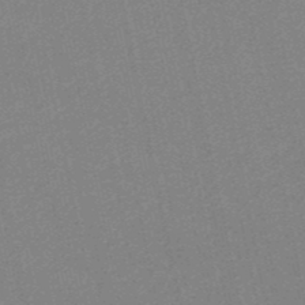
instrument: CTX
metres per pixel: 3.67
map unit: HNb
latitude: -49.0487
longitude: 59.2564
